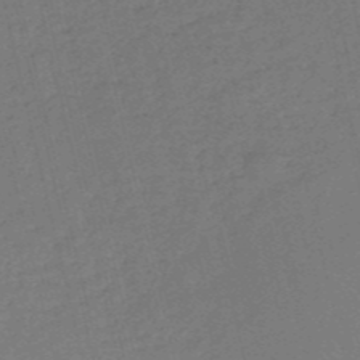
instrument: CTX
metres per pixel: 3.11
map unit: HNb
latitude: -54.2173
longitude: -39.8583
